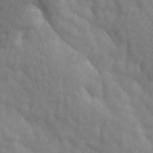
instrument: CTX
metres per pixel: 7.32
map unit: Ave
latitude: 13.4049
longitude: -105.4805
